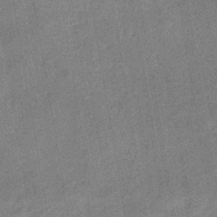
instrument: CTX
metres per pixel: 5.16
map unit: lHb
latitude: -37.3698
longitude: 74.1984
